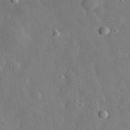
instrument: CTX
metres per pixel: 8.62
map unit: lHvf
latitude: 32.9892
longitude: -86.1767
